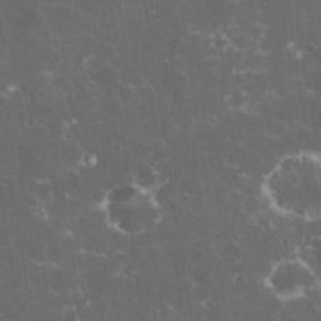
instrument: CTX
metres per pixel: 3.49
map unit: eHh
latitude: 32.9892
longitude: -61.7638
